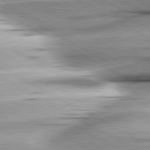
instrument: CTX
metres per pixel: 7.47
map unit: lApd
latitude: 80.3467
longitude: -157.5371
